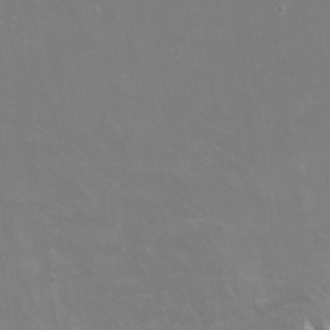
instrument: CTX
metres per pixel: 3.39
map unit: Nhu
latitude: -11.7667
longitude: -48.9325
